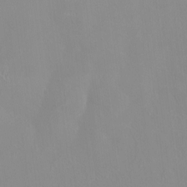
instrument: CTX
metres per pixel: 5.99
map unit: HNhu
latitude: 0.2711
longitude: -4.1578
